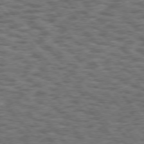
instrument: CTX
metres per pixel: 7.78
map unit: Hpe
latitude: 75.2915
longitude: -135.5560
